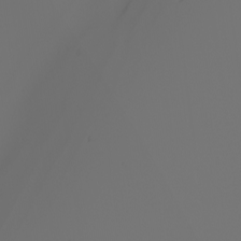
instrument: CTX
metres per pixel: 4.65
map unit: Nhu
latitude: -6.8030
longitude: -95.7828
